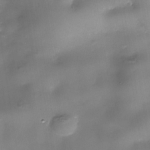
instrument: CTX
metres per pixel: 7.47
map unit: Nhe
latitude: -35.8989
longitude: -89.8584
